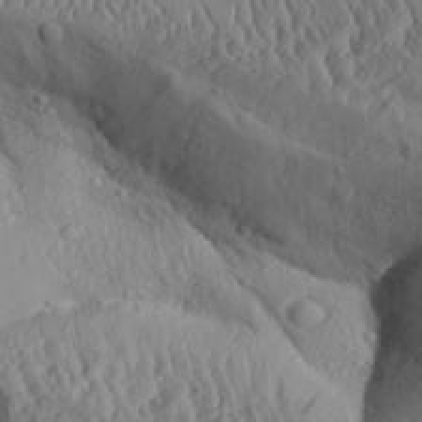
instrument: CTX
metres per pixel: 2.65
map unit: Aa
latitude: 30.6869
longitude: -133.6127
